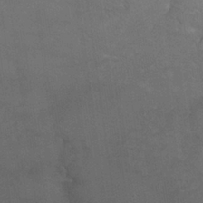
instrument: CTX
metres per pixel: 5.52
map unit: Nhu
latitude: 26.5735
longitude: -50.4034
